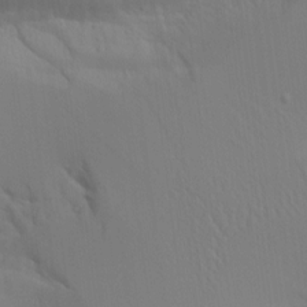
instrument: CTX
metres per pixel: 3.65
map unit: Aa
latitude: 10.8380
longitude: -126.6302
